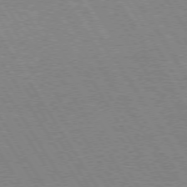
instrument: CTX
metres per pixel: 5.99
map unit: Hpe
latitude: 73.8206
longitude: -129.1970
